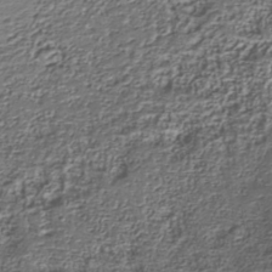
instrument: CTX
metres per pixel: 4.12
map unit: Nhu
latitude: -39.8611
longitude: -85.8395
